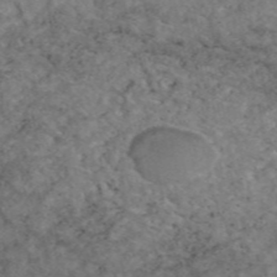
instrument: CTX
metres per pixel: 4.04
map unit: eAb
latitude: 47.6127
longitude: 112.6897
